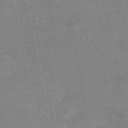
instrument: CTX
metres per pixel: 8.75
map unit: eAb
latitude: 48.1578
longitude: 103.8422
